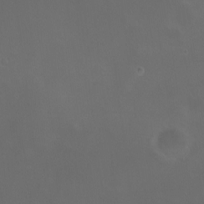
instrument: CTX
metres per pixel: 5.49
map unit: HNhu
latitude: 6.7813
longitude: 6.5762
